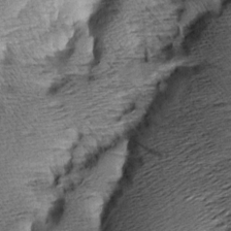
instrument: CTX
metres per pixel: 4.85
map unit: Aa
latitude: 8.6869
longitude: -141.0080
